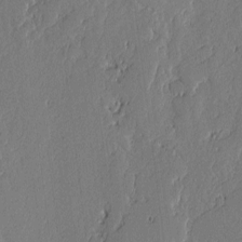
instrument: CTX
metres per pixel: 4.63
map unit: lAvf
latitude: -0.6897
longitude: -107.4426
